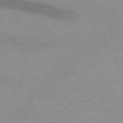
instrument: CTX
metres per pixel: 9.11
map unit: HNb
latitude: -49.8234
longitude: -40.8757
